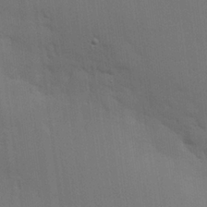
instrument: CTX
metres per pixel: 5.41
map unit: eHh
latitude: 26.4034
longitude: -81.9528
